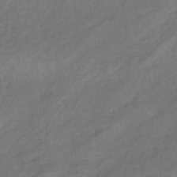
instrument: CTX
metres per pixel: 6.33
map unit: eHb
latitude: -42.7652
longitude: 84.4817
